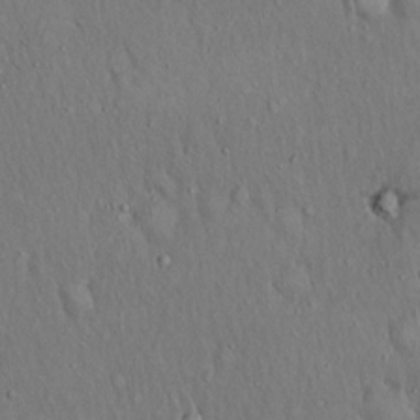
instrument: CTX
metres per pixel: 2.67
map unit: Hto
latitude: 15.9151
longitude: -60.2144
